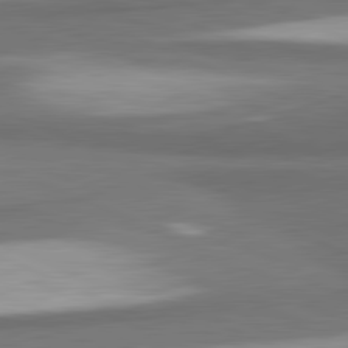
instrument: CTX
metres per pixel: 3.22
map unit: lApd
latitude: 81.7261
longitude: 174.7274
